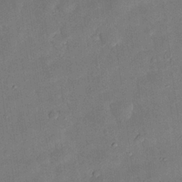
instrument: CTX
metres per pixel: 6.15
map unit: Nhu
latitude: 25.7638
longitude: -71.3859
